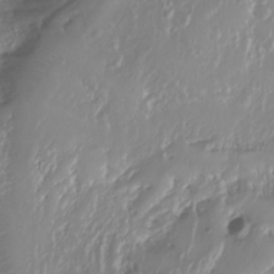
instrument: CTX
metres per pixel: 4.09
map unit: Nhu
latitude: -4.4818
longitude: -87.5938
